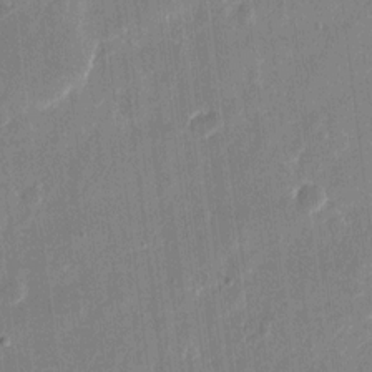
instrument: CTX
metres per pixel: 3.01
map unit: eHh
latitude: 11.2915
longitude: -70.1956
